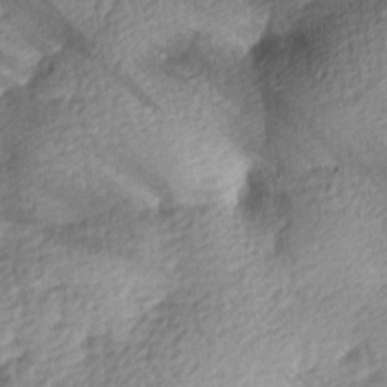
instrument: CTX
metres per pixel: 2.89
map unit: lAa
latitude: -9.6722
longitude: -125.1214
